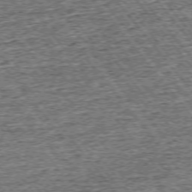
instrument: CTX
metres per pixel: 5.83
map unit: Ap
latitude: -75.2754
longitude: -91.7072
